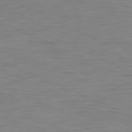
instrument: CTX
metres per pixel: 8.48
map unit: Ap
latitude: -81.0865
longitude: -81.9717
